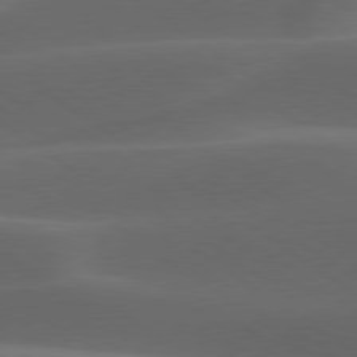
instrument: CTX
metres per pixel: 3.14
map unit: lApd
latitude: 79.4049
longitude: -49.5749
